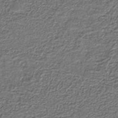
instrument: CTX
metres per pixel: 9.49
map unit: lHb
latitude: -39.9745
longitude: 61.2754
